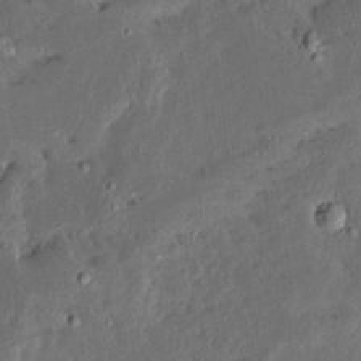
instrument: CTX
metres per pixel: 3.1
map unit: Ave
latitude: 14.5168
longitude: -138.2145
